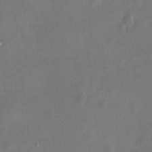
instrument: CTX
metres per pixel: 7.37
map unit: HNhu
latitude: 7.0836
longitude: 9.1809
